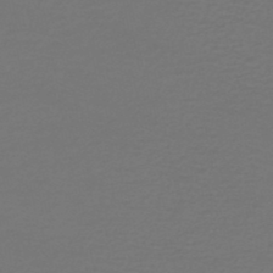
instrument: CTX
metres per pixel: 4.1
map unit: HNhu
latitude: -47.9367
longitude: 96.7841
